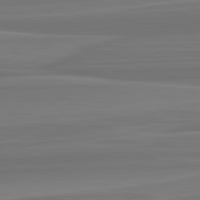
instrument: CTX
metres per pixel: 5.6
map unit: lApd
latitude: 82.7624
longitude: 168.5006
